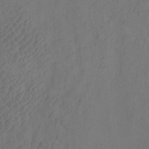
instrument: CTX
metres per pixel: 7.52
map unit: Htu
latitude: -7.5966
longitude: -66.9135
